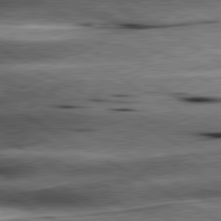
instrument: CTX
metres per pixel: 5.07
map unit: lApd
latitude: 80.7435
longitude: -142.9892
